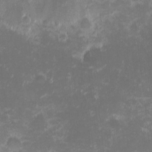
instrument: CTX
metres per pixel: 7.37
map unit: eHh
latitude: -1.2565
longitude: -85.6883
